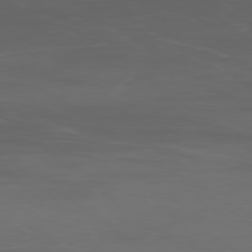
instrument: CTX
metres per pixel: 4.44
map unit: Ap
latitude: -78.3873
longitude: -79.4616
